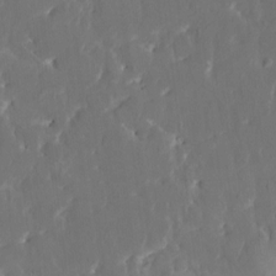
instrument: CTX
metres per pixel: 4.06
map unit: HNhu
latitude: 4.4223
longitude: 10.0661
